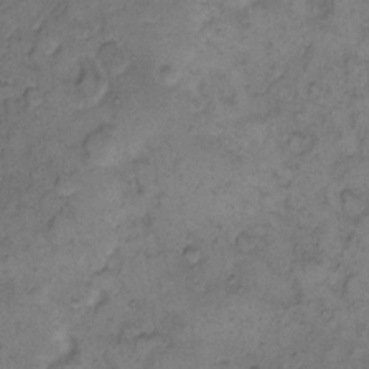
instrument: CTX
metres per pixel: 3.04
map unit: eHh
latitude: 11.2915
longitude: -63.5371
